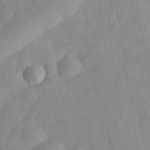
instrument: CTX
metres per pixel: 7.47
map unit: eHh
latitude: 29.3670
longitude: -74.6113
